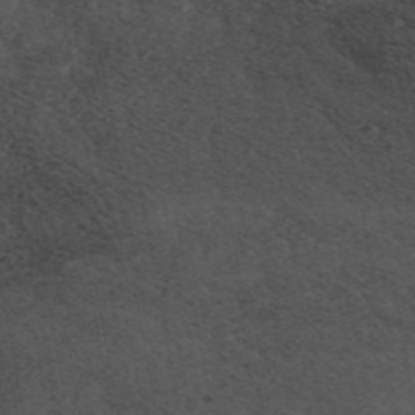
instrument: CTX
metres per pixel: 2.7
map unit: ANa
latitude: 44.7624
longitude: 38.6140
